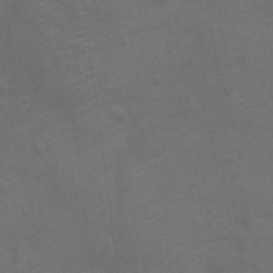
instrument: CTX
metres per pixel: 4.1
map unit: Nve
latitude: -20.2172
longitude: 106.5385
